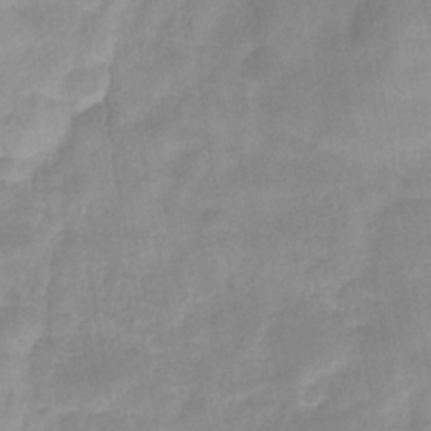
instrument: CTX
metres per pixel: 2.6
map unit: HNhu
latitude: -27.1998
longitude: 73.6911
